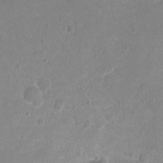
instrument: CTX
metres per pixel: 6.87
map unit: Hto
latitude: 2.2333
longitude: -33.1781
